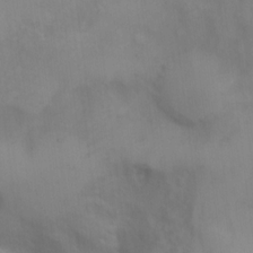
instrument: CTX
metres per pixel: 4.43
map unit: Ht
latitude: 10.1767
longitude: -40.5167
